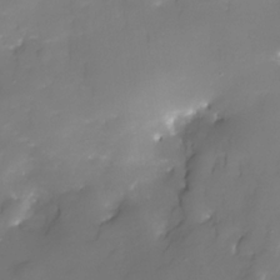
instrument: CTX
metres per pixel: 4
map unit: Nhe
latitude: -32.9731
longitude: -116.4223
